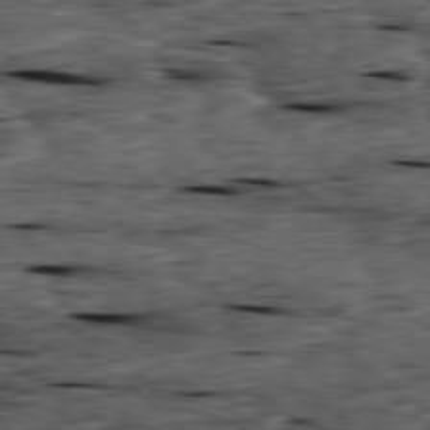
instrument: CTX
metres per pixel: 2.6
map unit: Ap
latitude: -79.3887
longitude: -91.9528
